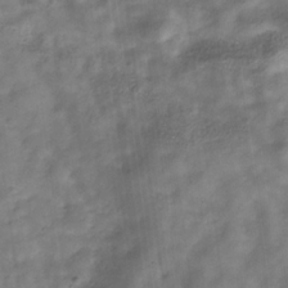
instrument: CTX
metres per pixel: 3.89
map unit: Hve
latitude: -32.5007
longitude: 92.8219
